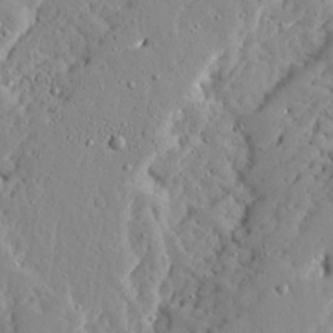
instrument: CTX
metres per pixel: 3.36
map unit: Ave
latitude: 13.3104
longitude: -133.7072
